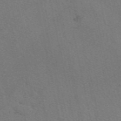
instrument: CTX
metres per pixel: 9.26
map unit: eAb
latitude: 51.1214
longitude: 109.2376
